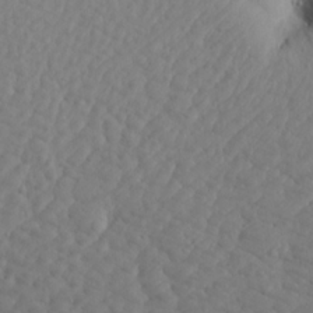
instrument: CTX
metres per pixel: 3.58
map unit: Aa
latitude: 16.8002
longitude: -143.9528
